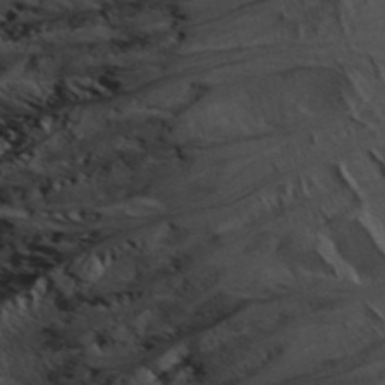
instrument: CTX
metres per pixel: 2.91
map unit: ANa
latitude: 41.8016
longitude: 15.0298
